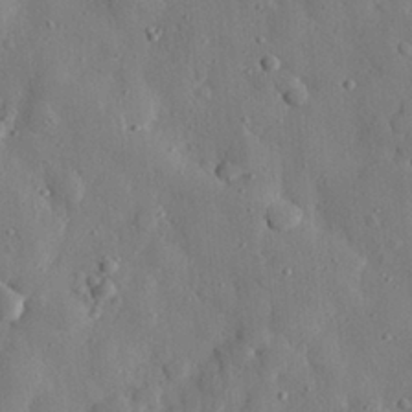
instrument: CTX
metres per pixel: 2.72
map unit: eHh
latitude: 27.9717
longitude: -77.5560
